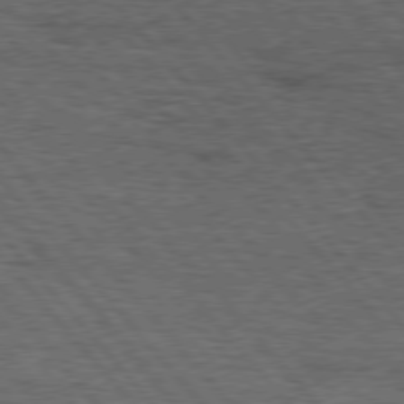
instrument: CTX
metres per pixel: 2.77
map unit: lApd
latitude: 75.9906
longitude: -86.8569
